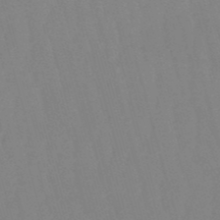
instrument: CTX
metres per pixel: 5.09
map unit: eHb
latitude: -50.6707
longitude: 75.8801
